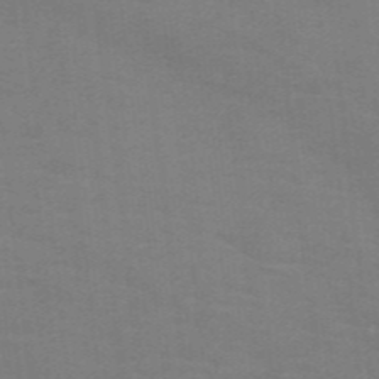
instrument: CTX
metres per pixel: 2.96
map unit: HNb
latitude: -46.4251
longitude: -45.9150
